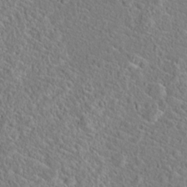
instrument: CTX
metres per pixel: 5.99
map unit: Hto
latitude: 19.9339
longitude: -44.7246
